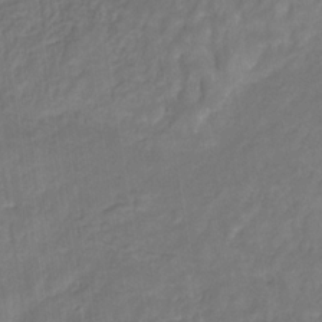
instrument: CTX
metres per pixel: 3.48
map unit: eHb
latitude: -30.2928
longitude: 71.7289
